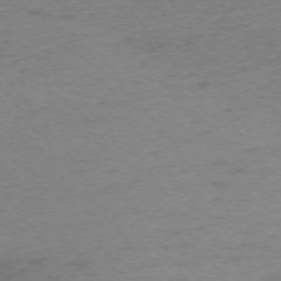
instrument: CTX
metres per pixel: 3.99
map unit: Ap
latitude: -74.5952
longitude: -72.6680
